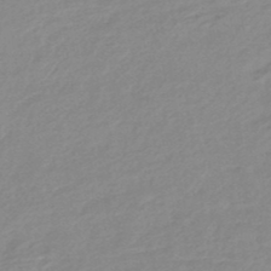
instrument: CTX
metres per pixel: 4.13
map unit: eHb
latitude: -45.3132
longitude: 89.6911
